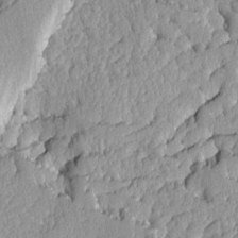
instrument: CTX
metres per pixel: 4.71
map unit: Ave
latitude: -8.9353
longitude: -116.5168
